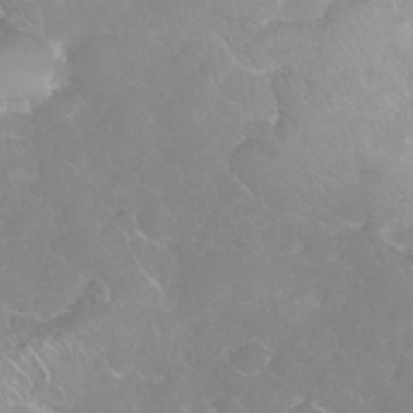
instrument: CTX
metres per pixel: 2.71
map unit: eHh
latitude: 35.8583
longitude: -63.7639
